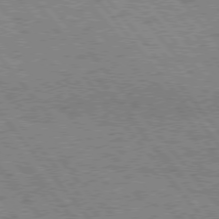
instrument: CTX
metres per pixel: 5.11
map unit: Hpe
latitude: 75.9150
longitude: -149.8394
